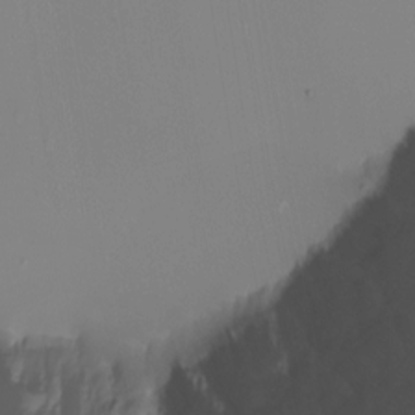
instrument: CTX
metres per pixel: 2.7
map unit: Nhu
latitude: -8.8408
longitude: -82.1955
